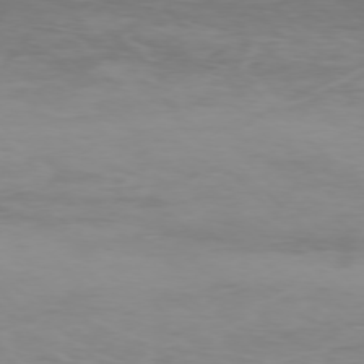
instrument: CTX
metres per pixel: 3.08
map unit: Ap
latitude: -76.4062
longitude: -68.1578
